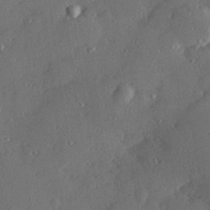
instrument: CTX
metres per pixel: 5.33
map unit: Hve
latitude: 27.7261
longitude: -91.2915
